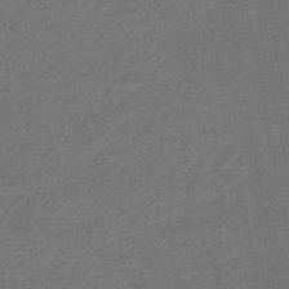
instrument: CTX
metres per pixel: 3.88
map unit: lHb
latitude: -45.9556
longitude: 60.8786
